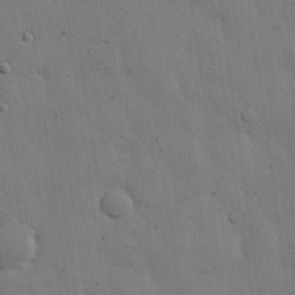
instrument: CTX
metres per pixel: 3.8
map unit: Nhu
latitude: 26.5357
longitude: -73.0459
